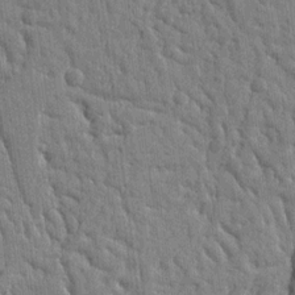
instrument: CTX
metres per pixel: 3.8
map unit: Ht
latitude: 10.9514
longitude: -77.2726
